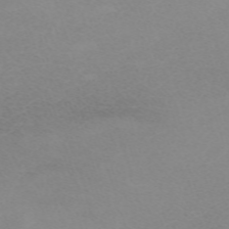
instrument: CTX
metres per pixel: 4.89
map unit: eHh
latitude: -62.5196
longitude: 48.7652
